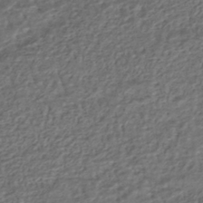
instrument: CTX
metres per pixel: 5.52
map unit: HNhu
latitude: -42.3117
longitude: 101.5399
